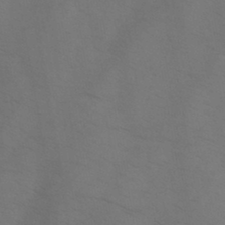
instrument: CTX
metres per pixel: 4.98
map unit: HNb
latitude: -44.1795
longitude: -41.2159
